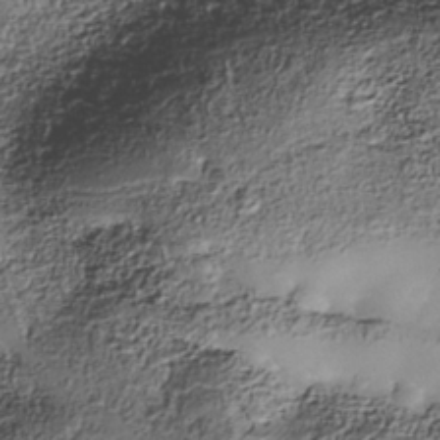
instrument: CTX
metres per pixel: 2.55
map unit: Nhe
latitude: -38.3495
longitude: -147.8017
